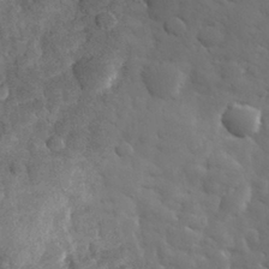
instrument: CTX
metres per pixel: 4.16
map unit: eHh
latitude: 31.3104
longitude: -69.3104
